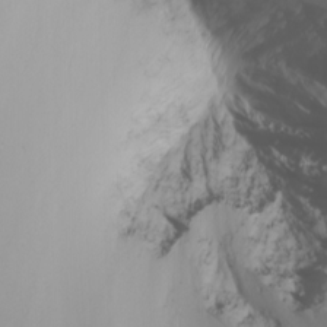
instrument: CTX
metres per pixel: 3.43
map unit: Nhu
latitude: -6.1228
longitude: -89.8017
